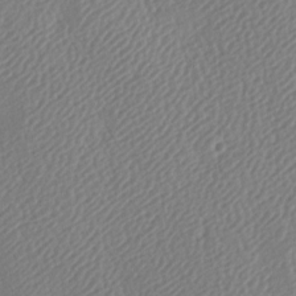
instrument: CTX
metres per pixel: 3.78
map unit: lAa
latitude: -8.9919
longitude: -128.0822
